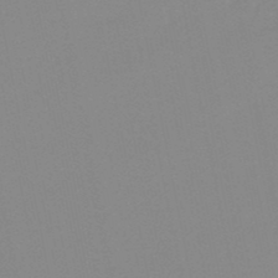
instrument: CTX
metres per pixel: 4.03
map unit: lHb
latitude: -48.4629
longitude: 80.8219
